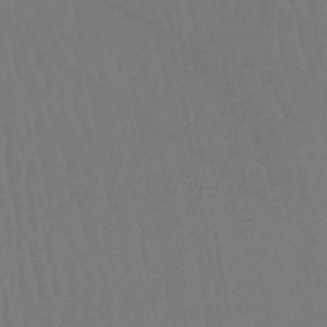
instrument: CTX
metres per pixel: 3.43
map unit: lHb
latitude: -45.4643
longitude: 77.5777
